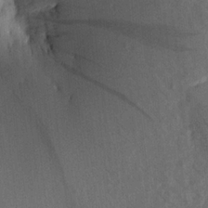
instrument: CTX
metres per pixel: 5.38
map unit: Aa
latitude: 20.1389
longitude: -147.3860
